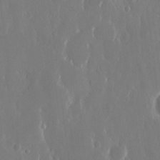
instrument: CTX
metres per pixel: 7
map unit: eHh
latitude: 13.5938
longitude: -71.4426
